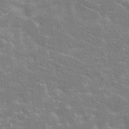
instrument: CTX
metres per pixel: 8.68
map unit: Hto
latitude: 20.5735
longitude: -39.8772
